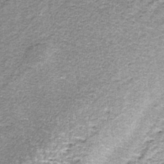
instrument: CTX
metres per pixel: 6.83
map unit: lHb
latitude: -36.7085
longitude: 65.1431
